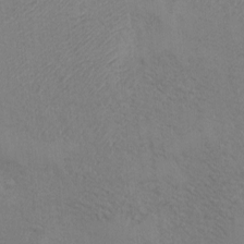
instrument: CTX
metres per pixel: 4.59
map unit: Ave
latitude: -7.1242
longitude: -120.9325
